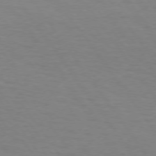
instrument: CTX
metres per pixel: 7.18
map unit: Hpe
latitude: 73.8773
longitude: -130.8380
